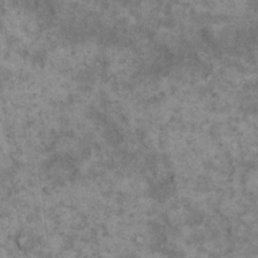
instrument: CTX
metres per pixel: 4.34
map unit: eHh
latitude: 17.7261
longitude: -62.1011
